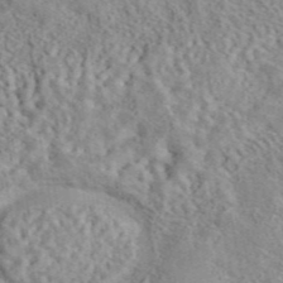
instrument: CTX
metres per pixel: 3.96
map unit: eAb
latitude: 44.2900
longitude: 117.0108
